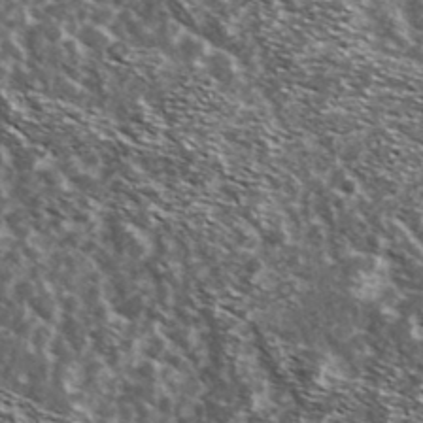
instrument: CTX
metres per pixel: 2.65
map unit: Ave
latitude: 37.8206
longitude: -108.3089
